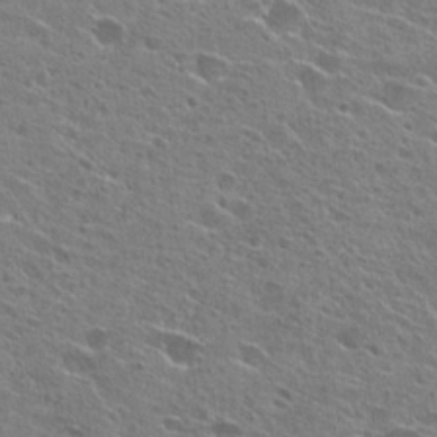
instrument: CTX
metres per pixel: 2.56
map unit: Hto
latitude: 25.6127
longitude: -44.1766
